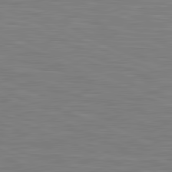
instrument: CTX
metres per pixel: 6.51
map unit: lApd
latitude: 81.7072
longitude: -170.5735
